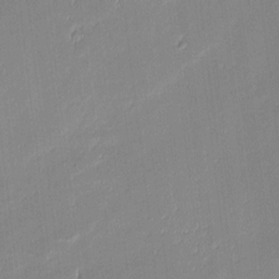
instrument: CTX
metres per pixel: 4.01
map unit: eHh
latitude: -2.6518
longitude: -81.8205
